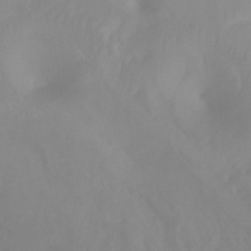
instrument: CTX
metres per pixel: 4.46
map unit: Nhu
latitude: -13.8234
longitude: -59.0459
